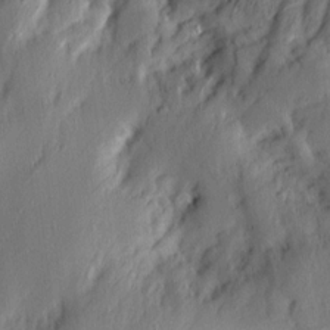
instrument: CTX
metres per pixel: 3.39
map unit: Aa
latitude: 13.3482
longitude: -143.4049
